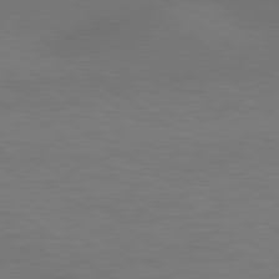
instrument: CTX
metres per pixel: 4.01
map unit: Hpe
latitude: 78.8569
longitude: -152.1011
